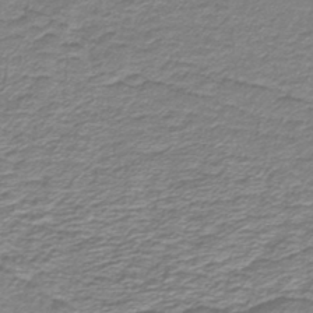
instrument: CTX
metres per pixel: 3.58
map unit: lHb
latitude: -40.4251
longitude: 54.6708
